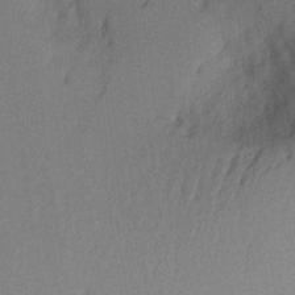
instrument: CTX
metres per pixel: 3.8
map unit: Aa
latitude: 20.8758
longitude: -144.6301
